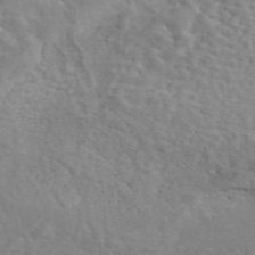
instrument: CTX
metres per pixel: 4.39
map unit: ANa
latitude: 46.3657
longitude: 26.6518
